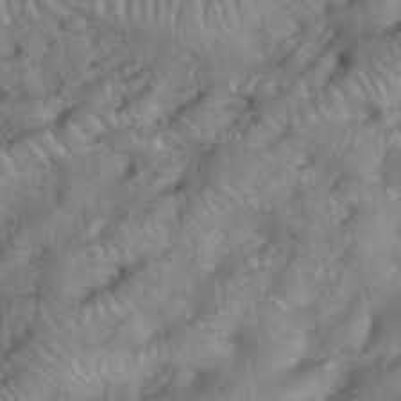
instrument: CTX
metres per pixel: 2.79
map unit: eHh
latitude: 39.2726
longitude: -56.2900
